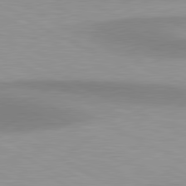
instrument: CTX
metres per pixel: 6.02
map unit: lApd
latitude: 80.8380
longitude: 157.7477
